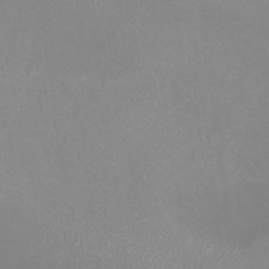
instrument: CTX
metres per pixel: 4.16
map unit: eHh
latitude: -7.1998
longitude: -77.9528
